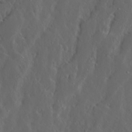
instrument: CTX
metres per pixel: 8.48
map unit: Ave
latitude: 13.8583
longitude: -136.5735
